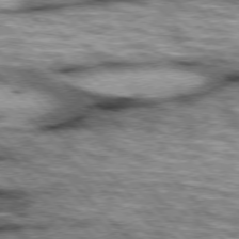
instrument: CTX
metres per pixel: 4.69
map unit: lApd
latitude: 76.4412
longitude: -50.6490
